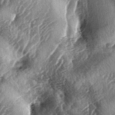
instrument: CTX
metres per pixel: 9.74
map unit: lAa
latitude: -4.8786
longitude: -126.5357
